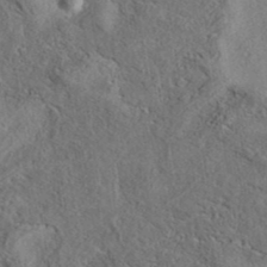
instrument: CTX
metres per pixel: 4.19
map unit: eAb
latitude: 38.1011
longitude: 113.0109
